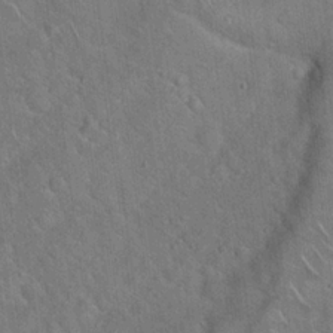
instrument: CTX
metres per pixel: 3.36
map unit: Hto
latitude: 19.1214
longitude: -51.0080
